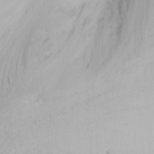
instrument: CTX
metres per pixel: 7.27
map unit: Nhu
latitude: 0.2522
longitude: -79.8584
